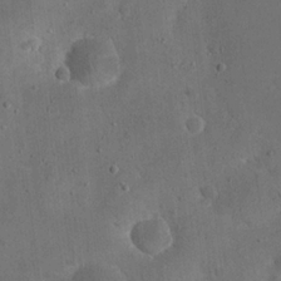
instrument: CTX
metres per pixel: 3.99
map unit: eHh
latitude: 23.4993
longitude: -66.8380
